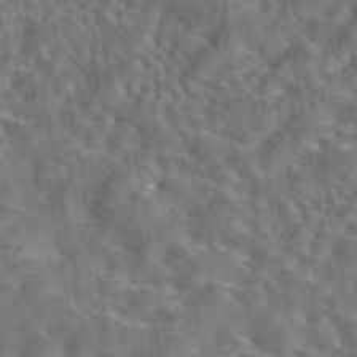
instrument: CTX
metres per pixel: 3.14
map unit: eAb
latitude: 43.9339
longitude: 109.3699
